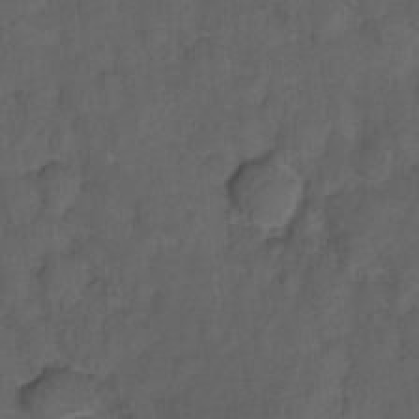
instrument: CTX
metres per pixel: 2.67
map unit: Hto
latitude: 4.8191
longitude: -31.7450
